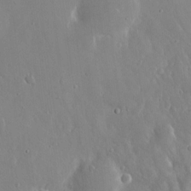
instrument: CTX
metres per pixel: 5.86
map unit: eHh
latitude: 15.1026
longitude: -70.8380
